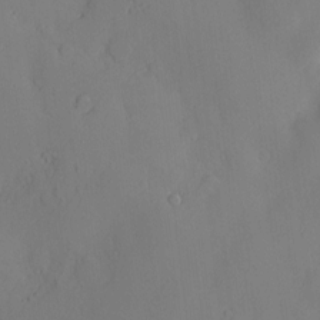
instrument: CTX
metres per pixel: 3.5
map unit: Nve
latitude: -8.7085
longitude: 175.9367
